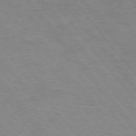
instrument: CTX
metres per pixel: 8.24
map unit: Hpe
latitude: 75.1403
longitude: -141.8961
